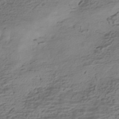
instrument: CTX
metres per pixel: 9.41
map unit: HNhu
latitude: -42.2550
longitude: 101.2564
